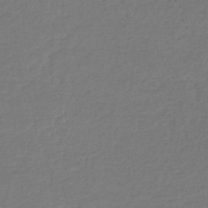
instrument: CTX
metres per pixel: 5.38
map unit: lHb
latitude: -45.6344
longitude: 60.8030
